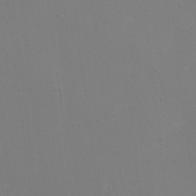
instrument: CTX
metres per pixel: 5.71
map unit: Ht
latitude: 2.6679
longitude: -28.6112
